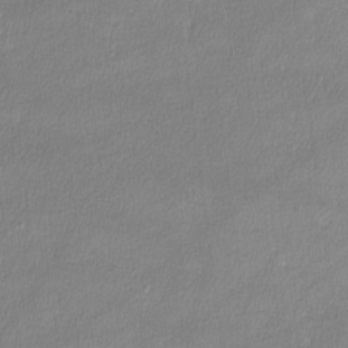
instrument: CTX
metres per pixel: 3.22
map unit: lHvf
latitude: -12.2551
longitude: -101.2726
